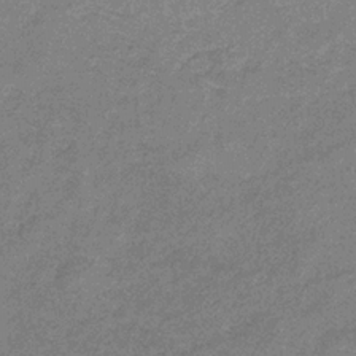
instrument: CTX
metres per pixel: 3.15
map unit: HNb
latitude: -31.7288
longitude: 60.8597
